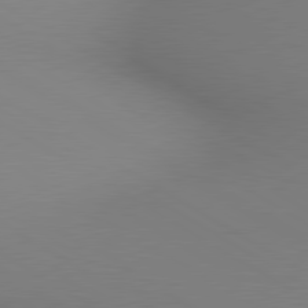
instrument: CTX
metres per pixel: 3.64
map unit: lApd
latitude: 80.2145
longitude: 133.1243
